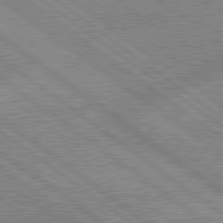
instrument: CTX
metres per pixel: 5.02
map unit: lApd
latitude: 79.0081
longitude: -157.0458
